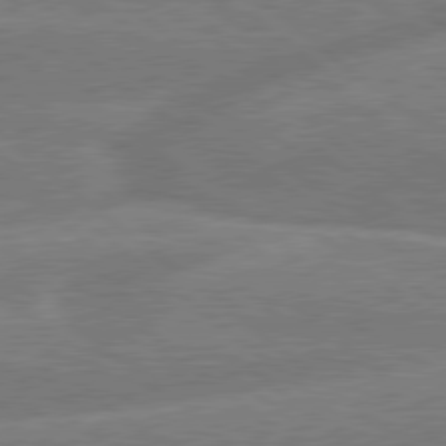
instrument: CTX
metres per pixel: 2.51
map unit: Hpe
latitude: 79.0081
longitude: -152.7435
